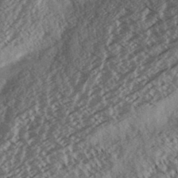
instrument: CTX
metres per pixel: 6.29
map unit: Aa
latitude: 33.0081
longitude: -140.0444
